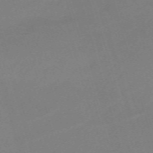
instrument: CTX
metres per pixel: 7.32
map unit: eHh
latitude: -62.0661
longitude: 50.8219
